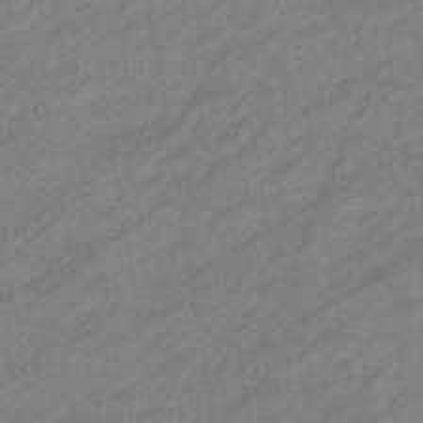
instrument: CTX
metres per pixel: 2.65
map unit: eHb
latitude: -40.6896
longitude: 81.9367
